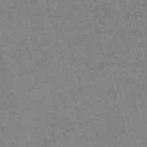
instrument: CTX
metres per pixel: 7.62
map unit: eHh
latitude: -61.8044
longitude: 54.3117
